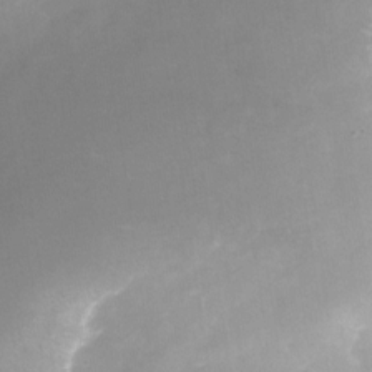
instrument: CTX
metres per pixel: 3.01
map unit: Nhu
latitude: -24.0283
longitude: -70.2144
